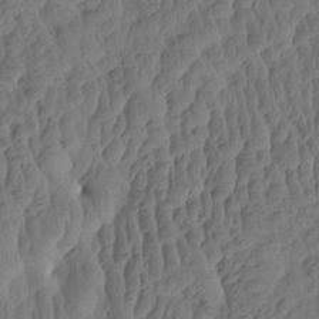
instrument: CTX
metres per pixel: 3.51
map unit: eHh
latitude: -1.4455
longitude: 15.3132
